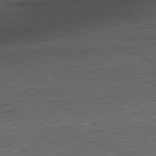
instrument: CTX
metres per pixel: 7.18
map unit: Hpe
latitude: -82.2172
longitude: 14.9542
